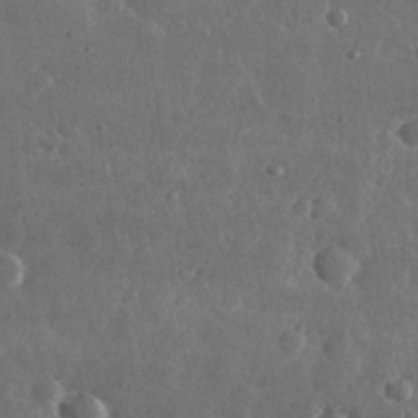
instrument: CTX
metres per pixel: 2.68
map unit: lHvf
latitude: 32.1200
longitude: -88.9136
